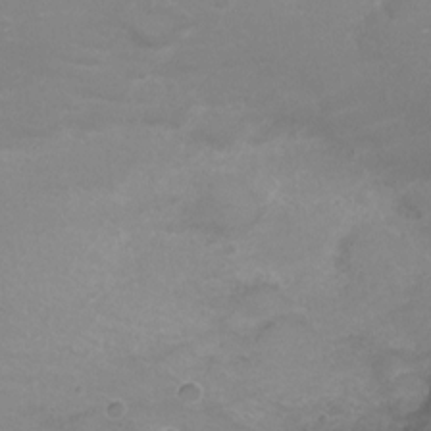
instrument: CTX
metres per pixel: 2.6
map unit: Nve
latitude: -20.8219
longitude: 104.4062
